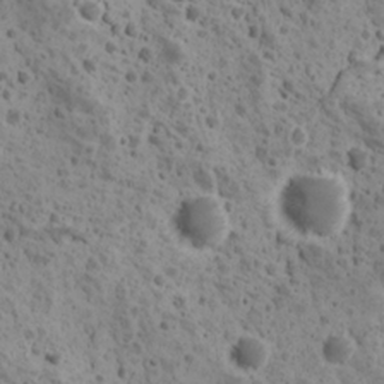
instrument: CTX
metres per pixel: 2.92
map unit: Ave
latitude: 10.9325
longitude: -105.4805
